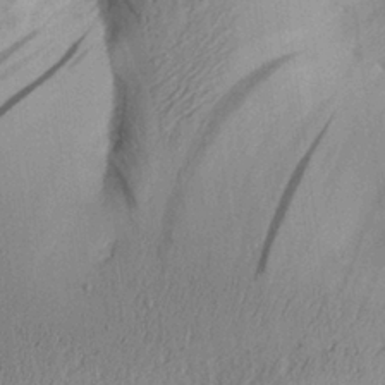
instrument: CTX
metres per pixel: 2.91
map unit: Aa
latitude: 26.9514
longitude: -134.1577
